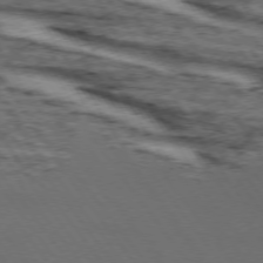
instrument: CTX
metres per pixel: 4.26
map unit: lApd
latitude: 73.9906
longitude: -72.5735
